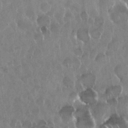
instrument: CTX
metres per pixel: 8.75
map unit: Nhu
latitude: 29.1970
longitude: -62.7436
